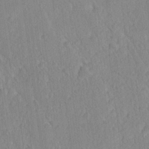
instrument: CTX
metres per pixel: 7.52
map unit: Ave
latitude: 20.7247
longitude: -136.6491
